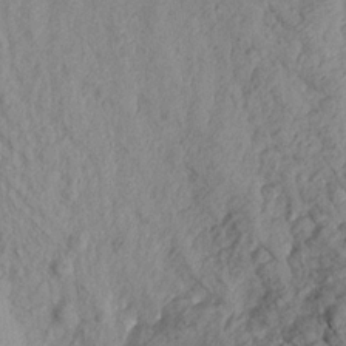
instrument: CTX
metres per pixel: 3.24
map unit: Aa
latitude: 18.4790
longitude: -146.8191
